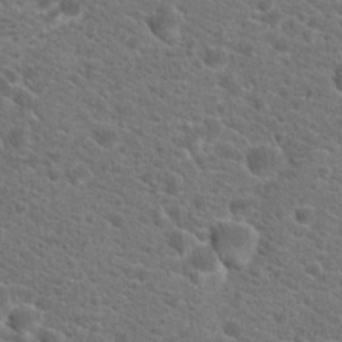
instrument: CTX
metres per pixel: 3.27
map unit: Hto
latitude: 19.5749
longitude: -37.2537
